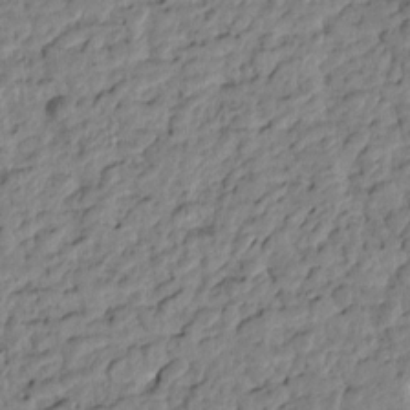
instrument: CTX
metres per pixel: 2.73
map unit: Htu
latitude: -1.2754
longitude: -179.1215
